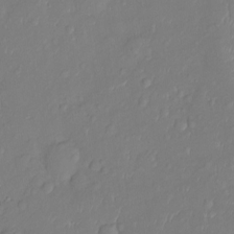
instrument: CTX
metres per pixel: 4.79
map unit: Ht
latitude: -10.5385
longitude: -23.3482
